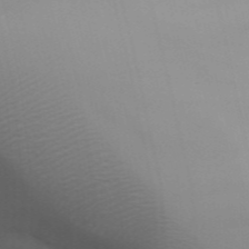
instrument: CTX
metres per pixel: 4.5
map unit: Aa
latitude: 31.6883
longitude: -141.0269
